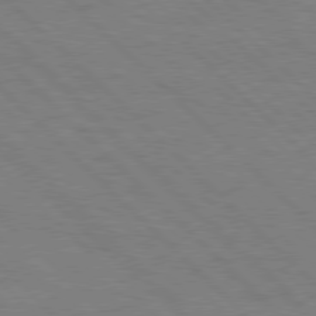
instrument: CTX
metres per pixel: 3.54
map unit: Hpe
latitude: 77.7827
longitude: -154.8191
